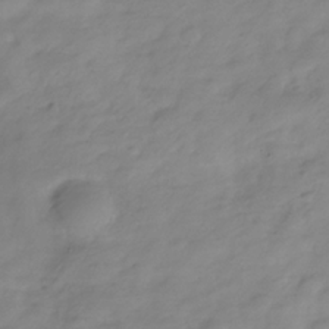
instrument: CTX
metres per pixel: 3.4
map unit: Hve
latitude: -32.3684
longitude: 90.2551
